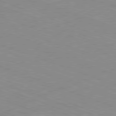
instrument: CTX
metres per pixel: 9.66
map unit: Ap
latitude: -81.2943
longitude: -73.5560
